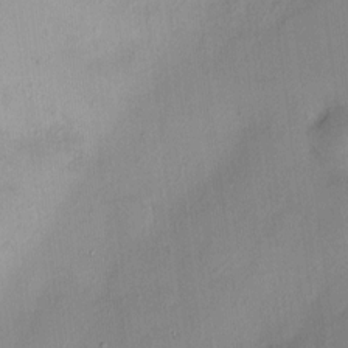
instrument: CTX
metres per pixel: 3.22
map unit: HNhu
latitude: 4.8002
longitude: 7.9745
